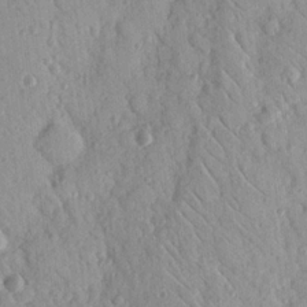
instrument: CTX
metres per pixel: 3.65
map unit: Nhu
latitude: 18.4979
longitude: -77.9339
